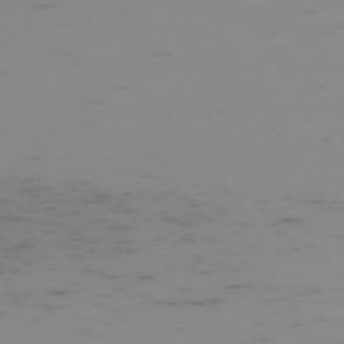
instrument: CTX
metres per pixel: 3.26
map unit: Hpe
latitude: -73.7855
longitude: 6.7085
